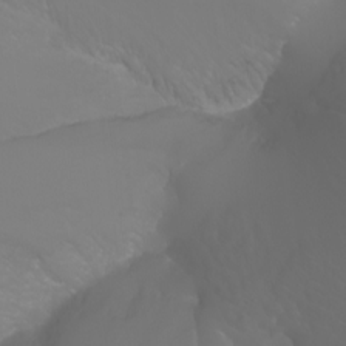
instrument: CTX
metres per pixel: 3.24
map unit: Nhu
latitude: -9.8422
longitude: -69.9906
